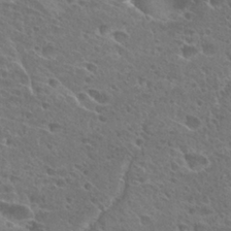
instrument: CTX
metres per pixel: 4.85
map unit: Hto
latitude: 27.6883
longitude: -39.1403
